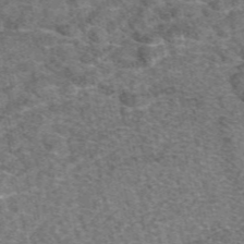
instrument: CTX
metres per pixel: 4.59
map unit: eAb
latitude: 48.9892
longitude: 108.2739
